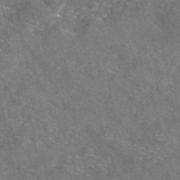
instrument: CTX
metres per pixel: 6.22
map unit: eAb
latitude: 47.8206
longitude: 110.3117
